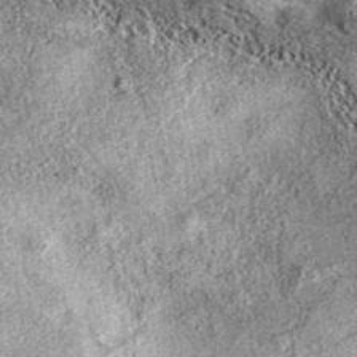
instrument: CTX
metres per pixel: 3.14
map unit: eAb
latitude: 37.5749
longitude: 106.2928
